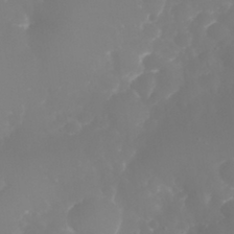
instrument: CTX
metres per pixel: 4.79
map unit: eHh
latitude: 30.7247
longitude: -65.1592
